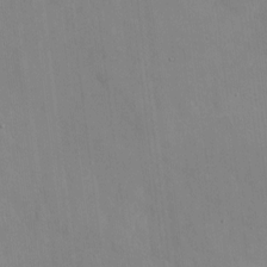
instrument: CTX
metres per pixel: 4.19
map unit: eHh
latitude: 4.5546
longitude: -68.1767
